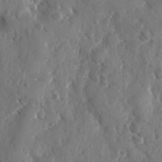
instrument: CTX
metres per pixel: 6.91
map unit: Ave
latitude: -10.4062
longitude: -119.1025
